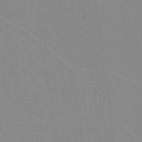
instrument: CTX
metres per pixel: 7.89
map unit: lAvf
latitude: 16.1956
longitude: -128.8191
